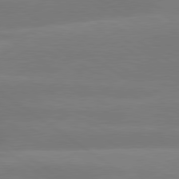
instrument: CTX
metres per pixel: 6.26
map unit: lApd
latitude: 79.6505
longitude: -148.9514
